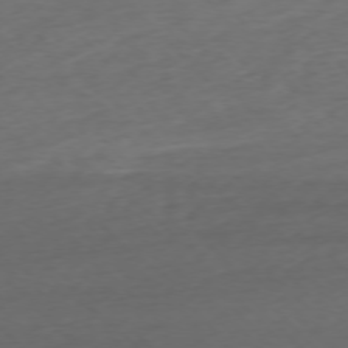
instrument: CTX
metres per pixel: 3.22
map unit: Ap
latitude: -76.5007
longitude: -70.5735
